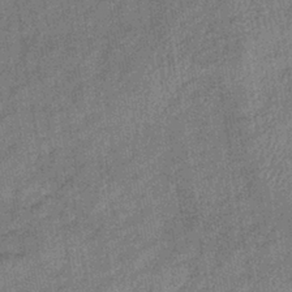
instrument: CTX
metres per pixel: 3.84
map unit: lHb
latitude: -39.0298
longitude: 74.1039
